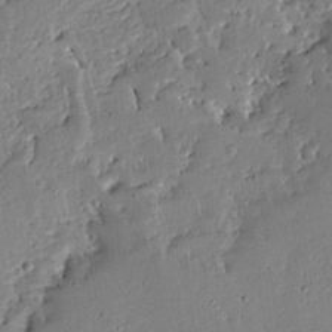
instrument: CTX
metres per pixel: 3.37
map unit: Ave
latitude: 12.6869
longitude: -137.7450
